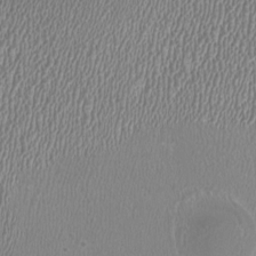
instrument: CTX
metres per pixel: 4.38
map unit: HNhu
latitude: -0.0661
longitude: -1.0269
